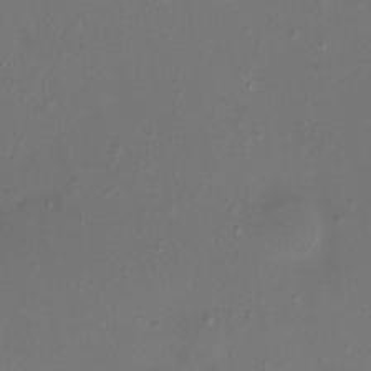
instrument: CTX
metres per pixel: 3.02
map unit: HNhu
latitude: 5.2915
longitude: 9.1620
